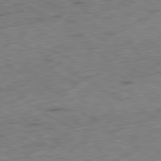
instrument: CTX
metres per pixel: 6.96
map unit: Ap
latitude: -80.7086
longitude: -71.9528
